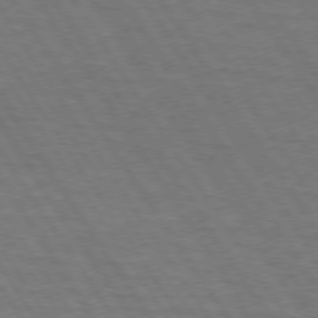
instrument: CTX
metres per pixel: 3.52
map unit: lApd
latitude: 73.8017
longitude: -63.2159
